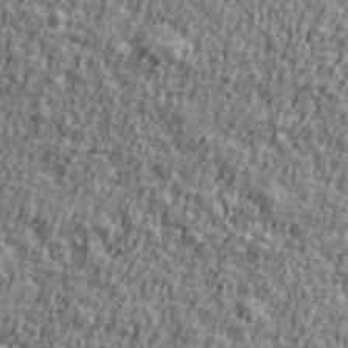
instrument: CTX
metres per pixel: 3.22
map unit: Ave
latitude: 41.6882
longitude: -111.9528
